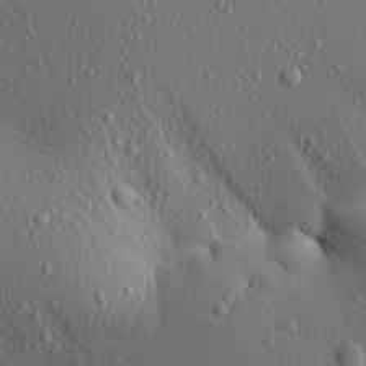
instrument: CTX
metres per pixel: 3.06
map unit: Aa
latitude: 18.7057
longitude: -147.7639
